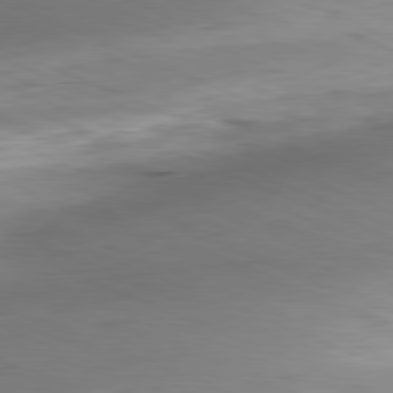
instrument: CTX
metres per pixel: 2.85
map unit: Ap
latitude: -81.7478
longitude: -80.8569
